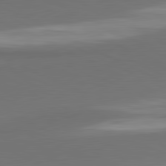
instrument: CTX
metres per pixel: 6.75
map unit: lApd
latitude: 81.5749
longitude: 173.2376
